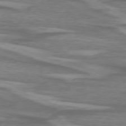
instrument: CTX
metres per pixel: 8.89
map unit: lApd
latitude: 75.0647
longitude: -78.9514
